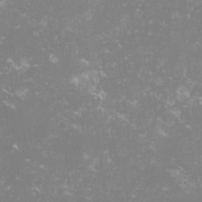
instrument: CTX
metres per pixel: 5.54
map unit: lHvf
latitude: -14.9164
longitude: -100.4790
